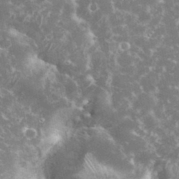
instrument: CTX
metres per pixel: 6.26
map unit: eHh
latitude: 34.7624
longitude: -60.4790
